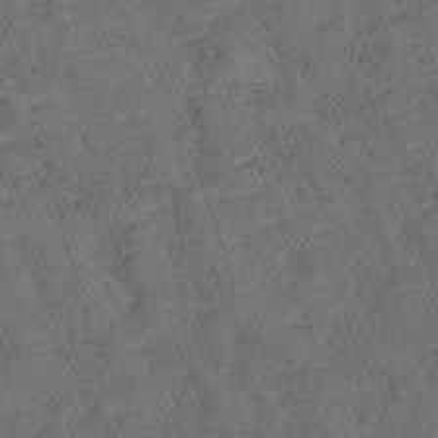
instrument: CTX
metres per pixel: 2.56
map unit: ANa
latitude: 39.7072
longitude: 19.0864
